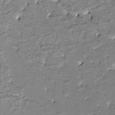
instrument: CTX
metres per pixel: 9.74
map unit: HNhu
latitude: 3.5749
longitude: -7.6505
